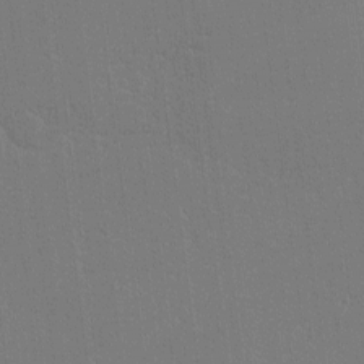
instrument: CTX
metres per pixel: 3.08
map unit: lHvf
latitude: -11.0487
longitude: -104.5168
